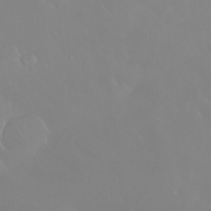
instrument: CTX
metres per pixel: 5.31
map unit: Nhu
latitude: 30.4979
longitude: -58.8380
